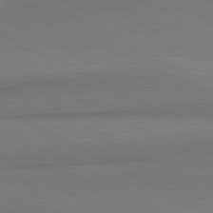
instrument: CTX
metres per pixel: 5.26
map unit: lApd
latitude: 80.7246
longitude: 167.4454
